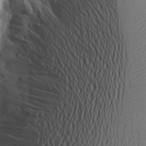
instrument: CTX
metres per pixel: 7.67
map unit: Aa
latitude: 17.6127
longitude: -144.0444
